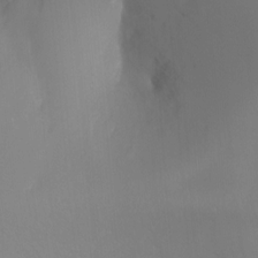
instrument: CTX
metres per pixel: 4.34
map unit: Ht
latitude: -16.8975
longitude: -41.6882
